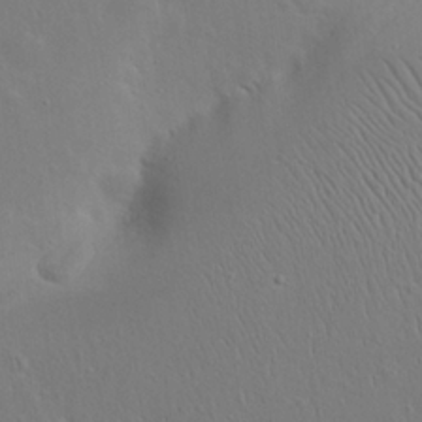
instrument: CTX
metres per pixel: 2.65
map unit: Nhu
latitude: 23.7450
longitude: -70.9136
